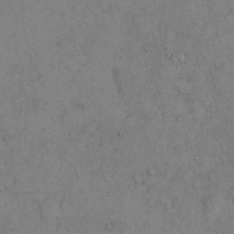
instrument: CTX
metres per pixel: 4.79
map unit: Hto
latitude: 11.5182
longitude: -59.4804
